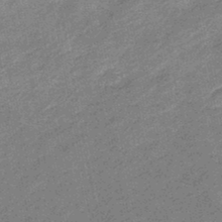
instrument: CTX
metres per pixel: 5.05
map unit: eHb
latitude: -44.9353
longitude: 89.1998
